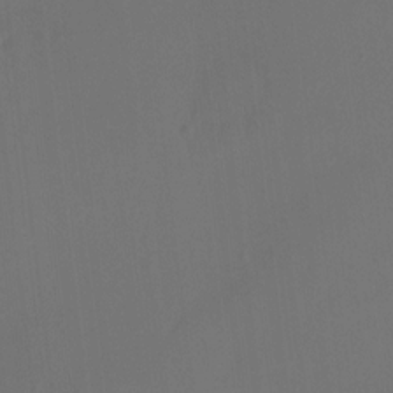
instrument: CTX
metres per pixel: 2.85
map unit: Hto
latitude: -13.1620
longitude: -41.3859
